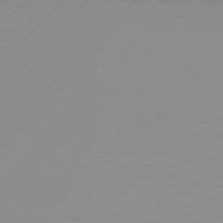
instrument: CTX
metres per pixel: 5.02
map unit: Hpe
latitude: 77.8772
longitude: -139.9339
